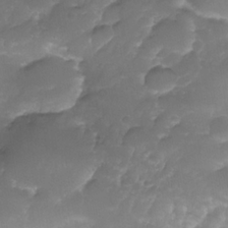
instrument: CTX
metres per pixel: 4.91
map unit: Nhe
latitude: -34.7841
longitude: -146.3846
